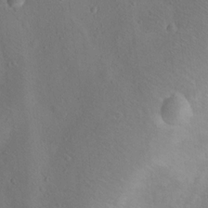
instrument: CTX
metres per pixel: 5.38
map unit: Nhu
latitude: 14.6869
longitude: -36.4979
